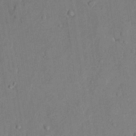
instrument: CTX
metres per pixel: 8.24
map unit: lHvf
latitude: 21.7072
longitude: 144.3684
